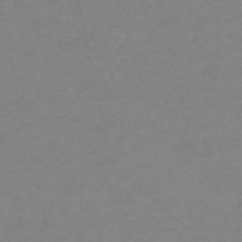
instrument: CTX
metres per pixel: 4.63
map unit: HNb
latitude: -55.5399
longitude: -41.1970
